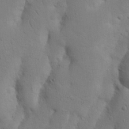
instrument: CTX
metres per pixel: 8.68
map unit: Nhu
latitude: 15.3104
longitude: -74.9136
